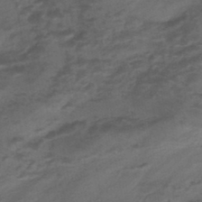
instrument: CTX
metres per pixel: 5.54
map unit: eHb
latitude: -43.5210
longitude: 85.5021
